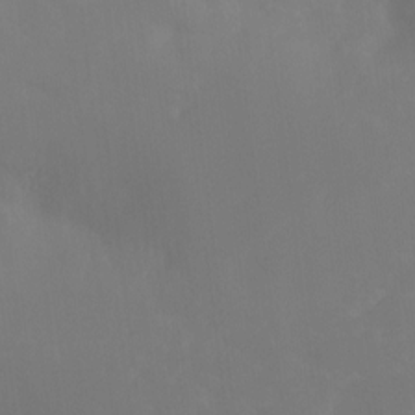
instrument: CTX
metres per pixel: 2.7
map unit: Ht
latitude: -9.9556
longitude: -39.7827
